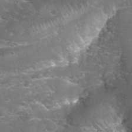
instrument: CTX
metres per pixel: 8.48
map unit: Nhu
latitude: 27.3482
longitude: -61.3859
